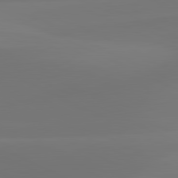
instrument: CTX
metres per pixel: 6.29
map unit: lApd
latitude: 81.6127
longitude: 129.3132
